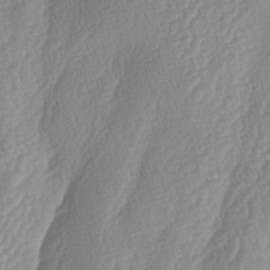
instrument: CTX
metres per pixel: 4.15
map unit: lAa
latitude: -5.1809
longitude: -129.6127
